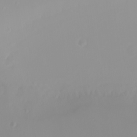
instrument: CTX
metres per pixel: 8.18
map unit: Nhu
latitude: -0.0661
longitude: -77.5749
